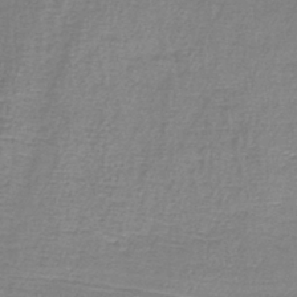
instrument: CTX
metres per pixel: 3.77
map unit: lHb
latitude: -41.6722
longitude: 58.9730
